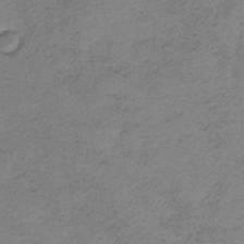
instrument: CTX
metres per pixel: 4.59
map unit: HNb
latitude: -34.7463
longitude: 56.9919
